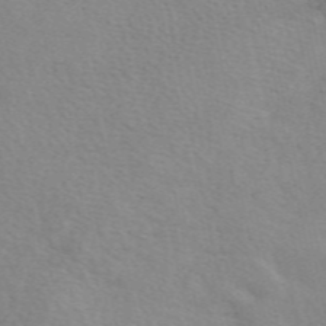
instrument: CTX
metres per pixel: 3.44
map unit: eAb
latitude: 49.7828
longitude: 120.6896
